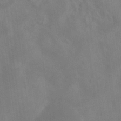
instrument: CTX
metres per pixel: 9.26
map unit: ANa
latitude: -39.4644
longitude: 96.1606
